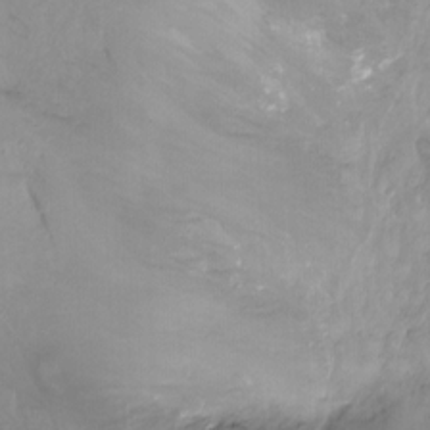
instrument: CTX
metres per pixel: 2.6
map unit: Nhu
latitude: -8.6518
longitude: -44.5923
